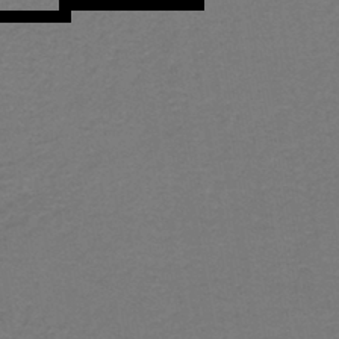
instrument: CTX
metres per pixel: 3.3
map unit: lHb
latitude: -43.0864
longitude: 54.0283
